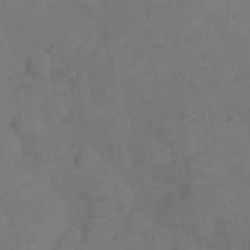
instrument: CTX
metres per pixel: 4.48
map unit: Nhu
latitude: -11.3699
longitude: -21.4805
